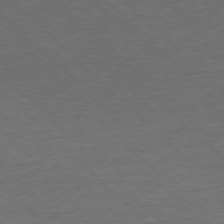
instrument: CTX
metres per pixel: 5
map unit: Ap
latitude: -77.3699
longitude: -94.1767
